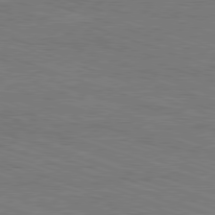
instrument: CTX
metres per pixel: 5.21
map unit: Ap
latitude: -81.6155
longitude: -73.4427
